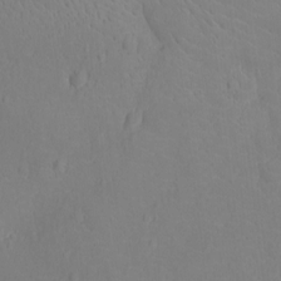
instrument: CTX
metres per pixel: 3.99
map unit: Ht
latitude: -12.6708
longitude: -24.6490
